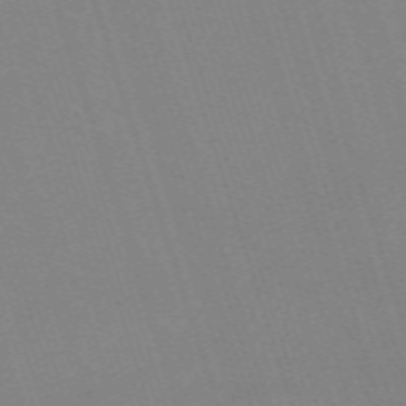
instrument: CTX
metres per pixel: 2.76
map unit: eHh
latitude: -63.6533
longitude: 50.8975
